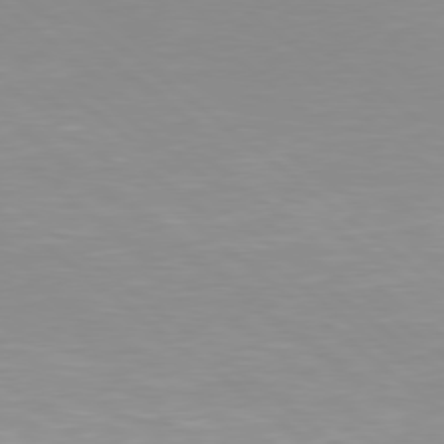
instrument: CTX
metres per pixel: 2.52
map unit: Hpe
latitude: 78.1200
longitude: -142.1389
